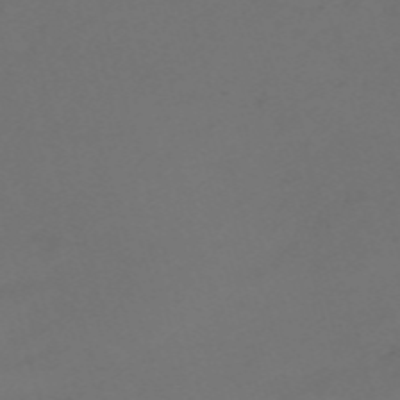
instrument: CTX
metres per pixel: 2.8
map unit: Nve
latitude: -59.8044
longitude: 60.5763
